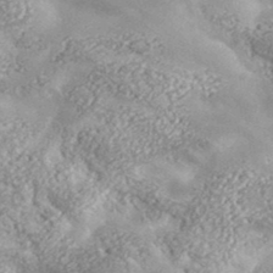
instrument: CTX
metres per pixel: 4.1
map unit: lHvf
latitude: 37.7261
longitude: -87.8205
